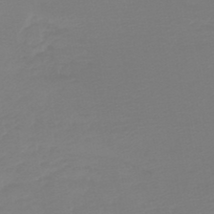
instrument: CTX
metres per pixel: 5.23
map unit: lHb
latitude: -45.1053
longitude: 63.9178
